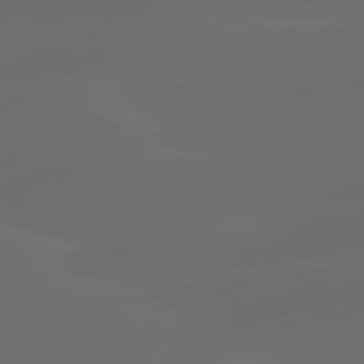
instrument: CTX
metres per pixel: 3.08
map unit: lApd
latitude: 80.2145
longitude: -91.1781
